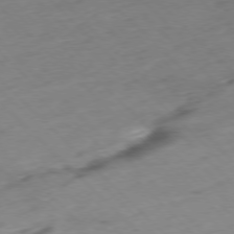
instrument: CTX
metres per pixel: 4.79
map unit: Ap
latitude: -77.3132
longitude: -61.1403
